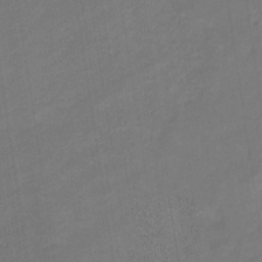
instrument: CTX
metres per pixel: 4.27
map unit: eHb
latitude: -33.2943
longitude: 72.8786
